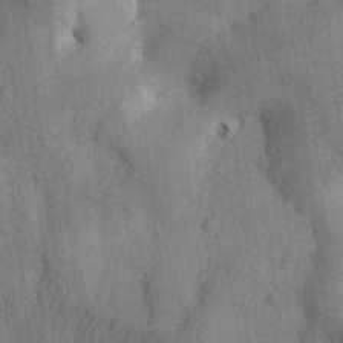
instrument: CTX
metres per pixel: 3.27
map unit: Htu
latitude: -0.3496
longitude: 174.6707
